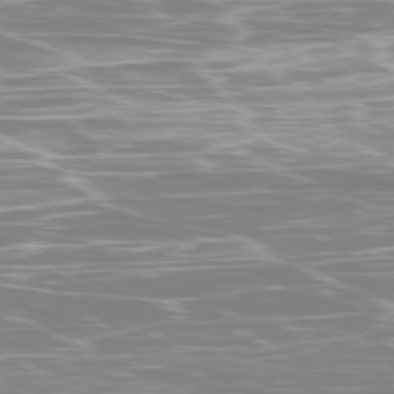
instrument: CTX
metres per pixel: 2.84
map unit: Ap
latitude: -80.7086
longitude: -58.8947
